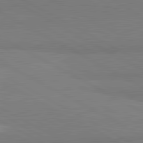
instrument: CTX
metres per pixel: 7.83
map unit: lApd
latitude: 81.6694
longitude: 159.8989
